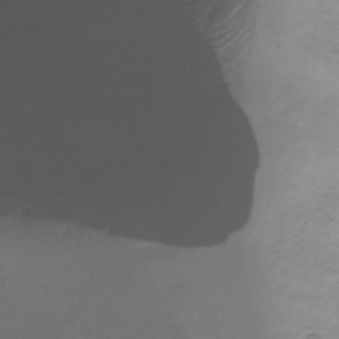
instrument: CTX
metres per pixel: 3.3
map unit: Ht
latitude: -17.7856
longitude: -46.2523
